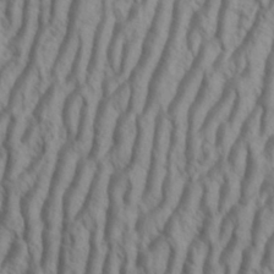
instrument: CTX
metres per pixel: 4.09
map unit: Aa
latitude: 34.1766
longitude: -138.5168
